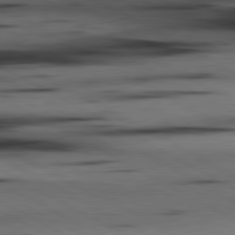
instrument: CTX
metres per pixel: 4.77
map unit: lApd
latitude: 80.5546
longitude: 159.4076
